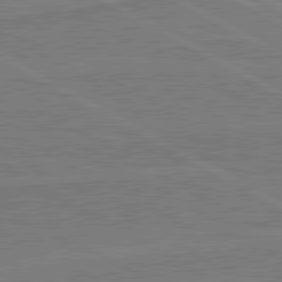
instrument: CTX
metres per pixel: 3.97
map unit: lApd
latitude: 80.7057
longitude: 168.7652
